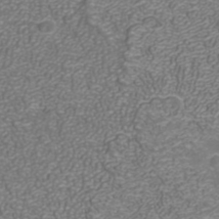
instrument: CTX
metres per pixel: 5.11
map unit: ANa
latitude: 41.8583
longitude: 27.6155
